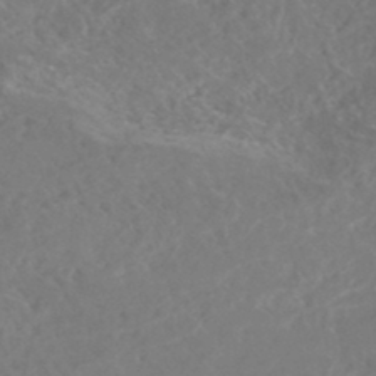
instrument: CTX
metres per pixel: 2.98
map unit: HNhu
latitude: -46.8786
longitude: 29.3132
